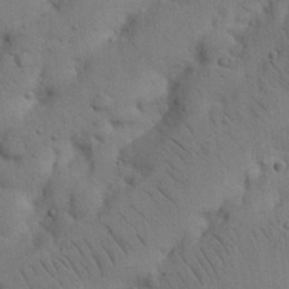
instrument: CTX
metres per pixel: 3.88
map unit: Nhu
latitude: 21.4238
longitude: -74.6302
